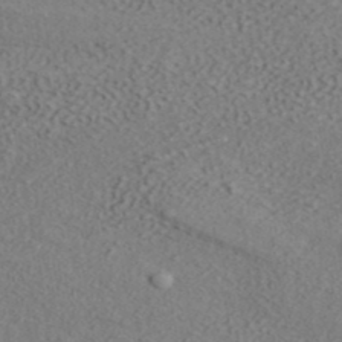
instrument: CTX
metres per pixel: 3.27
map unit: ANa
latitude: 38.9703
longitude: 20.9919
